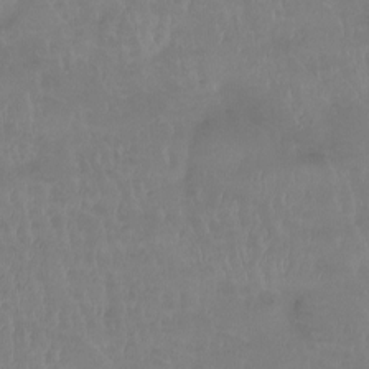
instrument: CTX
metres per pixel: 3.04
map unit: Htu
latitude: -14.5574
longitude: -46.4601
